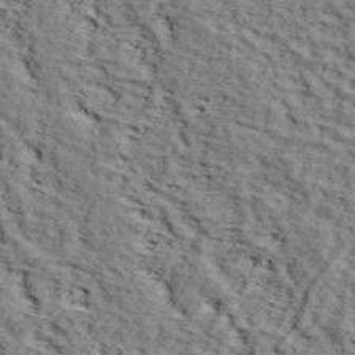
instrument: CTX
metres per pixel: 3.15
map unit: lHvf
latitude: 38.3467
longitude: -86.9514
